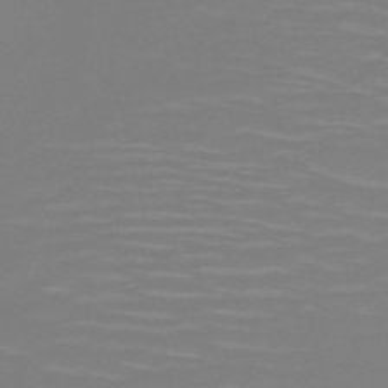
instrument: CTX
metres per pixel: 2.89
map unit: HNb
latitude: -50.8408
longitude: -46.4223
